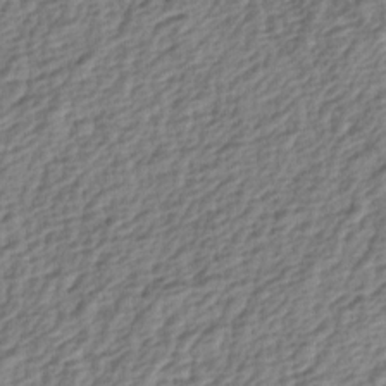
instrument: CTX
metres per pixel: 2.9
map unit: lAa
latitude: -4.1039
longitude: -122.8002
